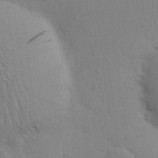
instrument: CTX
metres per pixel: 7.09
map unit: eHh
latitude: 0.0444
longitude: 18.1606
